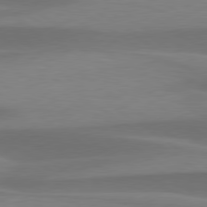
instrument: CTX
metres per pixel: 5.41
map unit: lApd
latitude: 79.5182
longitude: -94.9892
